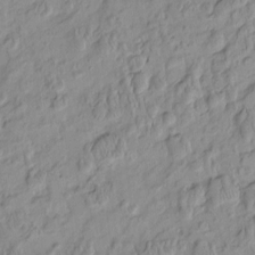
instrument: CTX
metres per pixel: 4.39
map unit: HNhu
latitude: -4.3495
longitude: 13.9178
